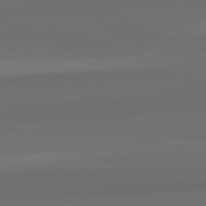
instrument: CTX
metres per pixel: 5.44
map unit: lApd
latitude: 82.5734
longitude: 159.4643
